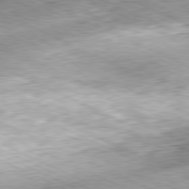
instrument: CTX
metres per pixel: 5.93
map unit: Hpe
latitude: -81.5966
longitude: 10.5385
